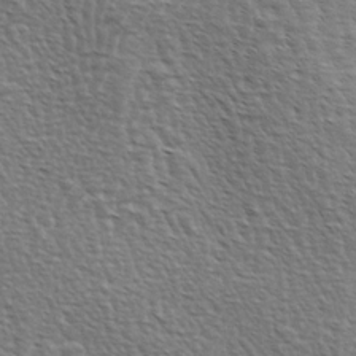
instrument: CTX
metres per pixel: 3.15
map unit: lAa
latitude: -3.7477
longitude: -122.3656
